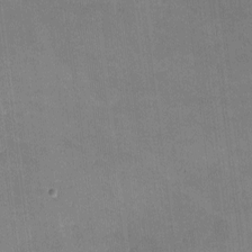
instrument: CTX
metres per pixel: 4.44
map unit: lHvf
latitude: -9.7666
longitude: -100.8758
